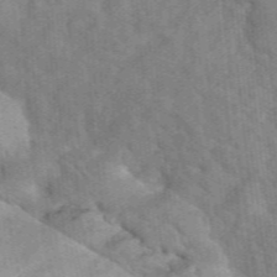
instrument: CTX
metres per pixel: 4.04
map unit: eHh
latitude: 39.6127
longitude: -55.8016
